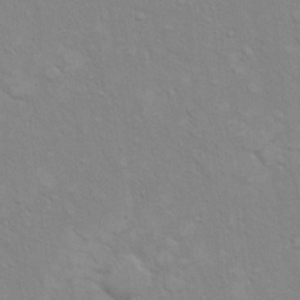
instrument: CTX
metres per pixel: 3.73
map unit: eHh
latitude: 16.0255
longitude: -66.3278
